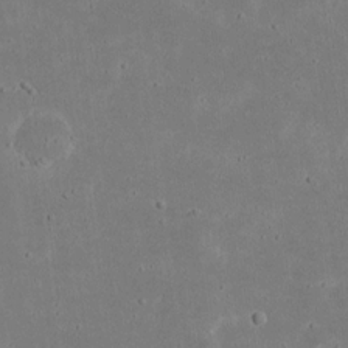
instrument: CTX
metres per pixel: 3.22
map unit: eHh
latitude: 18.5545
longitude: -72.1767
